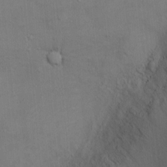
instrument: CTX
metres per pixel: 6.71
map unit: Ht
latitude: -4.1228
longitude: -14.5546
